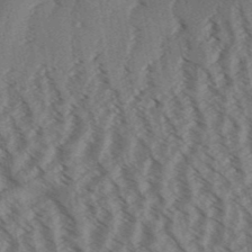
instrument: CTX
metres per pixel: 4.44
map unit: Aa
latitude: 31.4805
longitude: -138.6868
